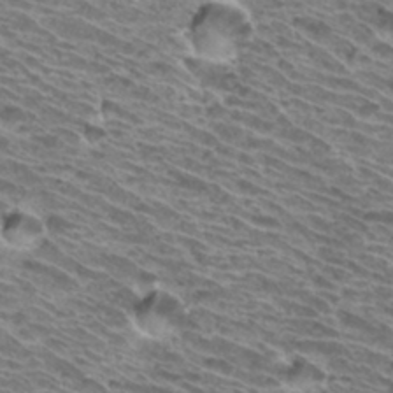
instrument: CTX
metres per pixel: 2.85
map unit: Hto
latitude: 33.0081
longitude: -40.1766
